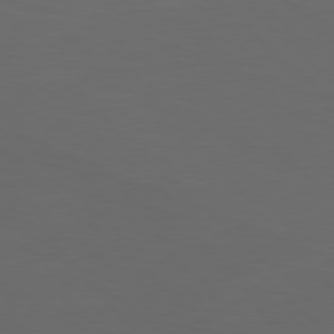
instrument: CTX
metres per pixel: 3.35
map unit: Hpe
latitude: 77.7638
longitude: -124.7435
